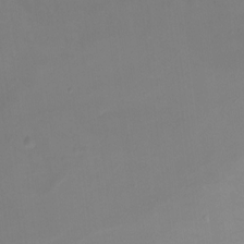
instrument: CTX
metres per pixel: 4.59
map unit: Ht
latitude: -13.0298
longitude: -50.9513
